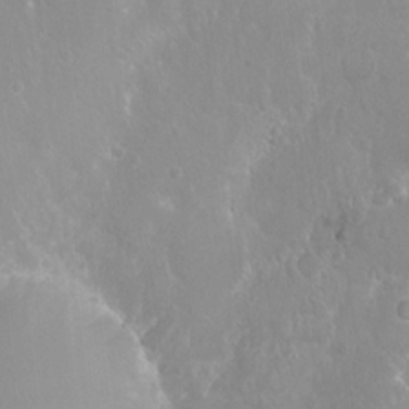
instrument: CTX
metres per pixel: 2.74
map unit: Nhu
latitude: 6.6301
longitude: -18.8947
